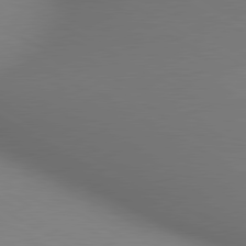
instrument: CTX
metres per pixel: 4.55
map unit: lApd
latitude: 80.3656
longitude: 133.1620
